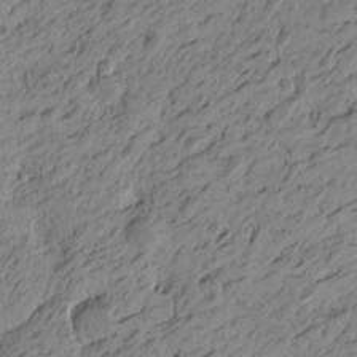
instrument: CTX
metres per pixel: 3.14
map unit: Htu
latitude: -4.9163
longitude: -179.5560
